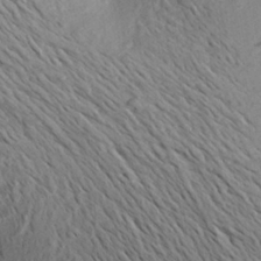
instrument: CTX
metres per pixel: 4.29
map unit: Aa
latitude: 26.2901
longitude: -145.0080
